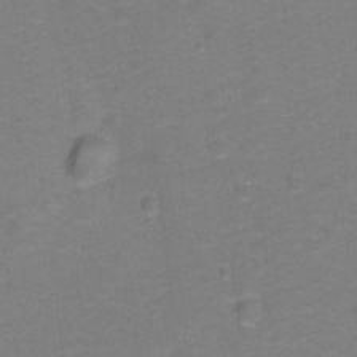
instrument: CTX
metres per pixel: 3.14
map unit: Hto
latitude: -0.5763
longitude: -34.3278
